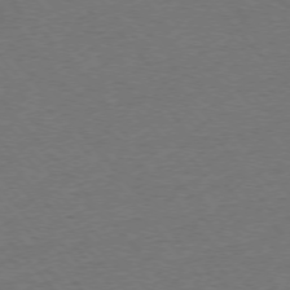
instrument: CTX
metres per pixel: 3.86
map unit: Ap
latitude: -76.0850
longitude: -94.3467
